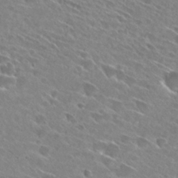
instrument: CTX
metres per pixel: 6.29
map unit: Hto
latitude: 28.0444
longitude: -43.7828
